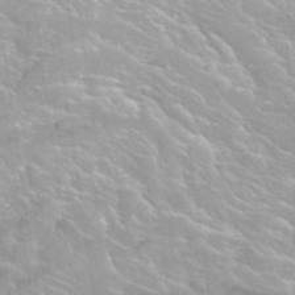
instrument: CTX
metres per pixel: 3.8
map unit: Hto
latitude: 33.1781
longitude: -44.1389
